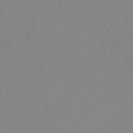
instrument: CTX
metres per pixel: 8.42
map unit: HNb
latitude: -53.0675
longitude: -36.8002
